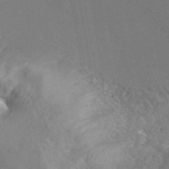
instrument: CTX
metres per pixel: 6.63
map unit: ANa
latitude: 44.2333
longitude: 27.5966
